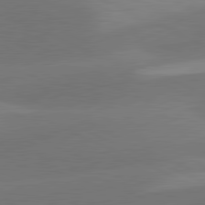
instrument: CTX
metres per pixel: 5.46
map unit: lApd
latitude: 81.2159
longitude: 125.5210
